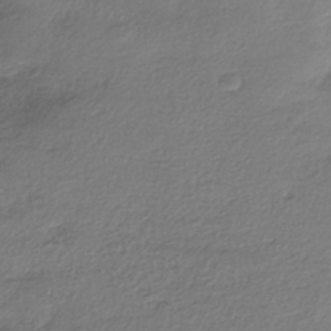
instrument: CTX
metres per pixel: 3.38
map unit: eHh
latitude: -41.8044
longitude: 122.5952
